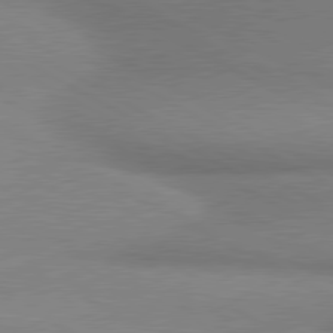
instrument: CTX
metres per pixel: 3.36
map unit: lApd
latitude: 80.1200
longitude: 167.5966
